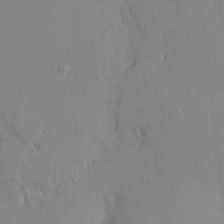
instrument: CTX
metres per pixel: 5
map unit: HNhu
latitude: 5.2726
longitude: -4.7057
